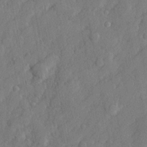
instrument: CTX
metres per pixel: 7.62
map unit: lHvf
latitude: 22.9514
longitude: 143.7666
